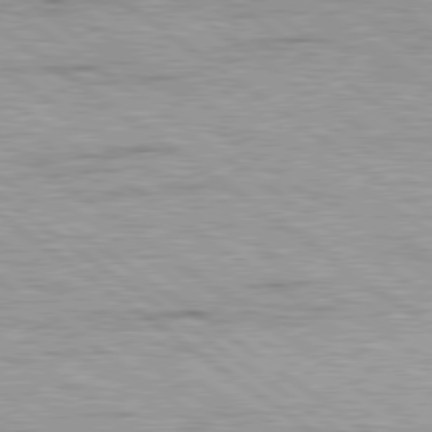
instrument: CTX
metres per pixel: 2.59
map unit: Hpe
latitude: 79.1781
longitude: -154.7624
